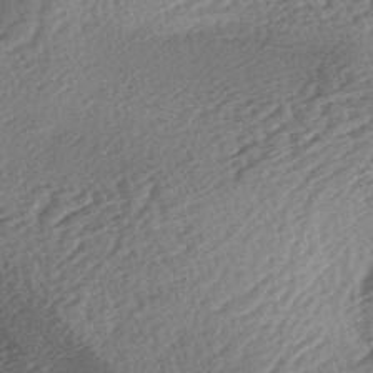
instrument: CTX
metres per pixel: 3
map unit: lAa
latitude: -3.0675
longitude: -127.1214
